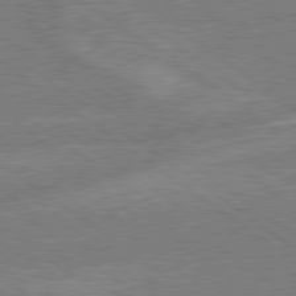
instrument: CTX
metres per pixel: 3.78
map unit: lApd
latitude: 79.2726
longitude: -161.1592
